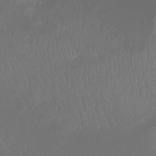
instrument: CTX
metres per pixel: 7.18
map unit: Ht
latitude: -15.7667
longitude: -44.5546
